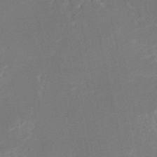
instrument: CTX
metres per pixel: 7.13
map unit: Nhe
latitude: -48.4062
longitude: -171.7827
